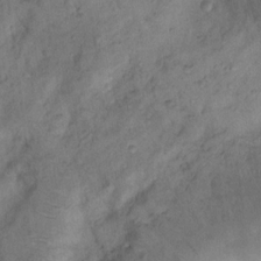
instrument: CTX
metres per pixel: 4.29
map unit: Nhu
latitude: 12.8380
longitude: -28.5734
